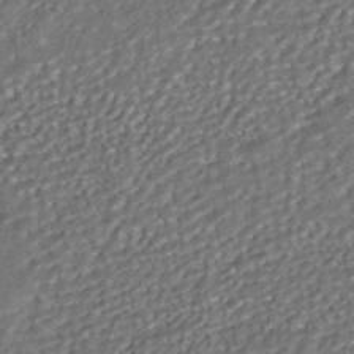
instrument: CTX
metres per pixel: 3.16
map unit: HNhu
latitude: -41.8611
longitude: 107.8801
